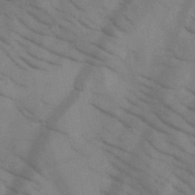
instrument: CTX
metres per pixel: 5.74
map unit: HNb
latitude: -44.8219
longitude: -40.9891
